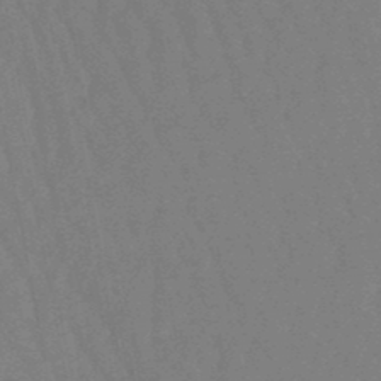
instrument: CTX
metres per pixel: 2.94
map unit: lHb
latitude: -47.4643
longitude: 80.1795
